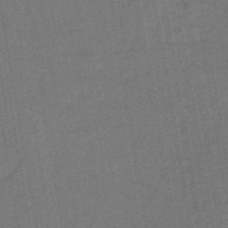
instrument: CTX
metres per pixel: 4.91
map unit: eHb
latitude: -45.6344
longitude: 88.5007
